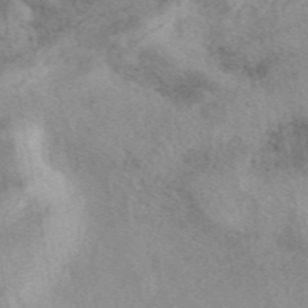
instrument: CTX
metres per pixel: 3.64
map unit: eAb
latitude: 40.1388
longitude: 109.7100
